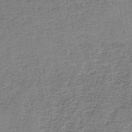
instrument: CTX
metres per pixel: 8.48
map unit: eAb
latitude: -36.0661
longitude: 52.2172
